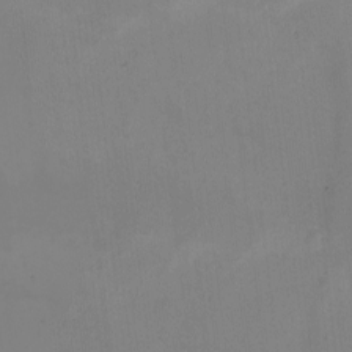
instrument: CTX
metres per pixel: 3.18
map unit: eHh
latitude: -1.8234
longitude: -74.3467
